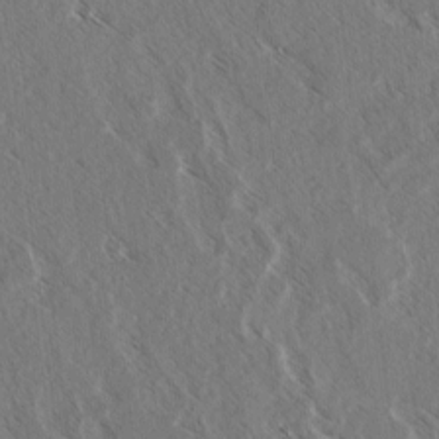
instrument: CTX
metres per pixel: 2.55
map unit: lAvf
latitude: 4.4601
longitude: -105.5183
